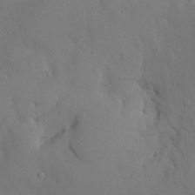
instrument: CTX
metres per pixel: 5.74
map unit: Nhu
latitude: 27.2348
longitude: -72.5357
